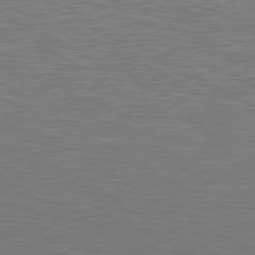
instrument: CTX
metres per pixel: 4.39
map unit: lApd
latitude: 80.6490
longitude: 118.1795
